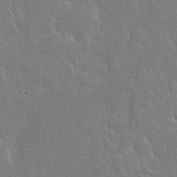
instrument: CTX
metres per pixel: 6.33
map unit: Nhu
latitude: 23.5371
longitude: -72.0822
